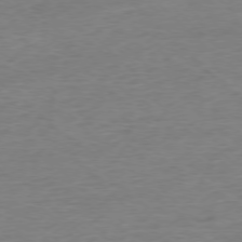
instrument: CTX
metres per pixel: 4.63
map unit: Ap
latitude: -77.4076
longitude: -88.5546
